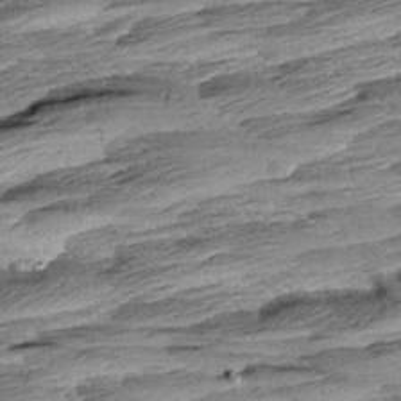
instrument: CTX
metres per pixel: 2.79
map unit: Aa
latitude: 9.0270
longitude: -135.7638
